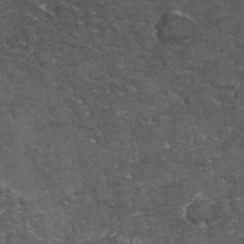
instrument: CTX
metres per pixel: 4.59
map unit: Hto
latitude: 33.8583
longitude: -40.1388
